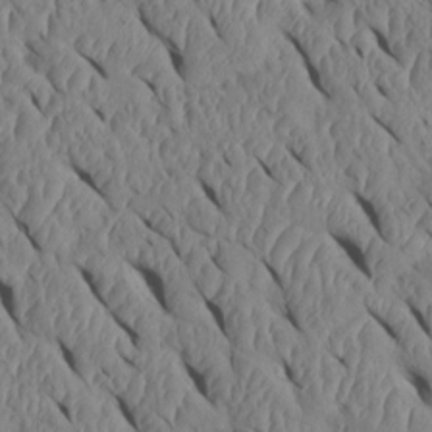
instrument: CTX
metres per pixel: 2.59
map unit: Htu
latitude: 1.2726
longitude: 148.5763
